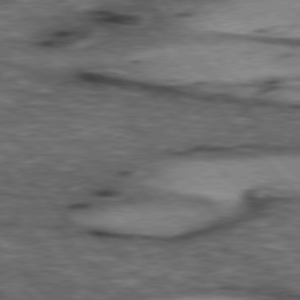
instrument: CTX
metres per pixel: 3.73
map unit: lApd
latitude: 76.9702
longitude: -49.4048
